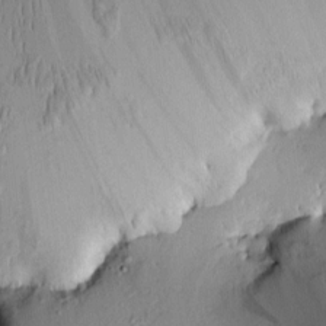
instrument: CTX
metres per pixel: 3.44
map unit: eHh
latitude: -1.0865
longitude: 15.4833
